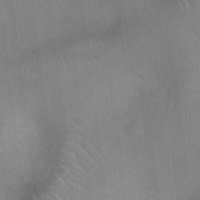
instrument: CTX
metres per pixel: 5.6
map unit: Ht
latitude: -4.4062
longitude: -16.6868
